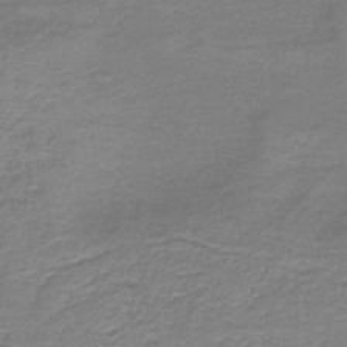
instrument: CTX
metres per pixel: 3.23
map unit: HNb
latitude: -44.6330
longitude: 52.8785
